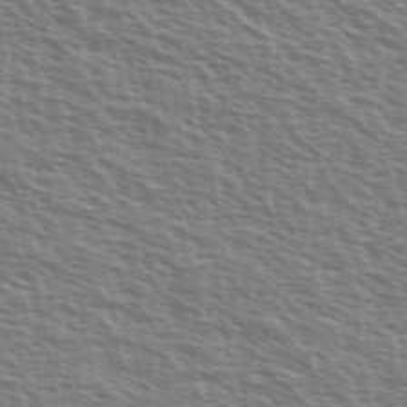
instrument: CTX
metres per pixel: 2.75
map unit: Ave
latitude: 37.6883
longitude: -112.8947
